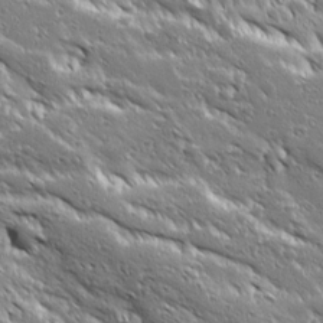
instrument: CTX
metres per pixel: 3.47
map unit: Ave
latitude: 19.5938
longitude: -136.8380
